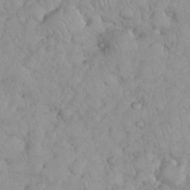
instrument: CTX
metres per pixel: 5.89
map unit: eHh
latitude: 35.1781
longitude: -63.4994
